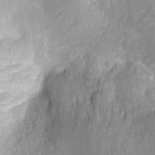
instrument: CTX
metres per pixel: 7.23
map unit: Ht
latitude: -12.4818
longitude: -23.9906
